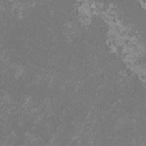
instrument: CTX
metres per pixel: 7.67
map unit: HNhu
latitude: 0.7246
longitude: -1.8205
